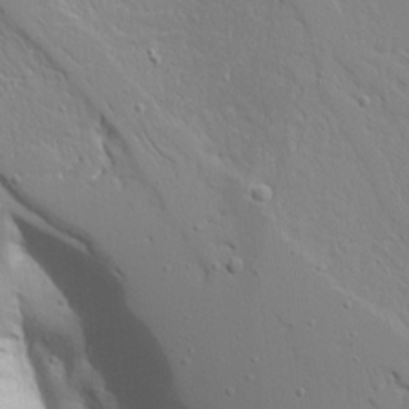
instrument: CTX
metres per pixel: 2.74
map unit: Aa
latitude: 20.0822
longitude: -124.1577
